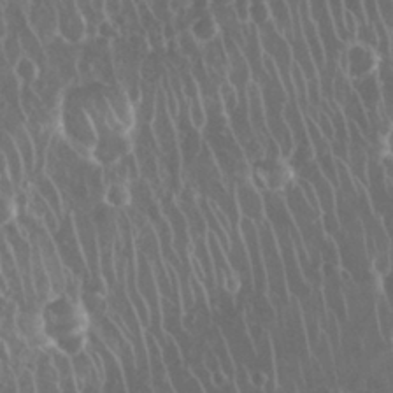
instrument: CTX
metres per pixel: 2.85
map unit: Nhu
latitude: 28.3089
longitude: -63.5938
